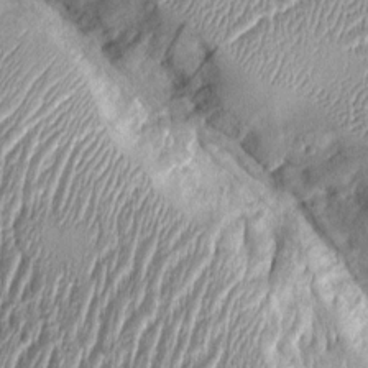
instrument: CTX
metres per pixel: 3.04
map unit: Aa
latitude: 9.2348
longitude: -128.8002
